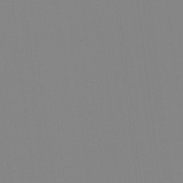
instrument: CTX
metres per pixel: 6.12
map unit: Hto
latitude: -8.1795
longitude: -47.9339
